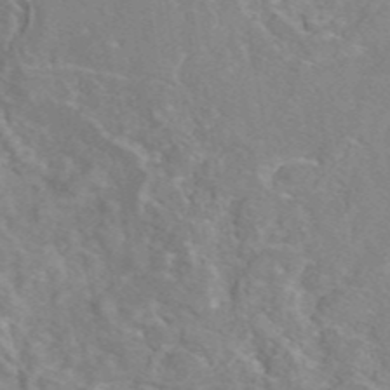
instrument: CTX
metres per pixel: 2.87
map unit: eAb
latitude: 45.8016
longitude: 110.3684
